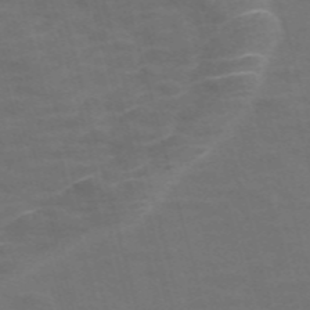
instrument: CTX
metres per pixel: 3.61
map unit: Nve
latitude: -58.0660
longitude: 65.6722
